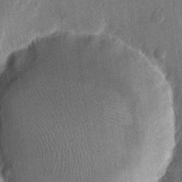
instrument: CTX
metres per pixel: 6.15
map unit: eHh
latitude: 13.4993
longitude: -68.4412
